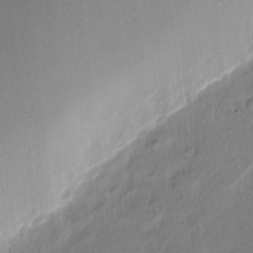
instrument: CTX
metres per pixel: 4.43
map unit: Nhu
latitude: 1.0836
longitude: -78.5357
